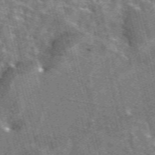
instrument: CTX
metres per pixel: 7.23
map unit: eAb
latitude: 44.2144
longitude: 111.1431
